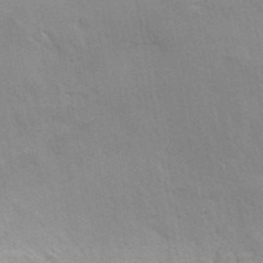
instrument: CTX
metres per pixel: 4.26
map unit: eAb
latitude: 42.5168
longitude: 106.4251
